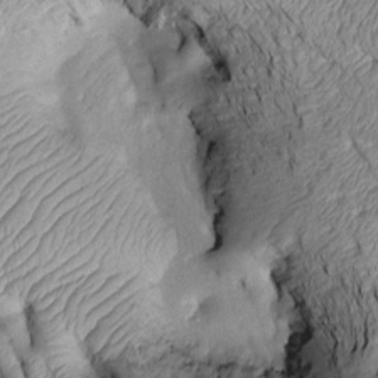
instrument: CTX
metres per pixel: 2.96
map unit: Htu
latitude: 2.4979
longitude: 149.2754
